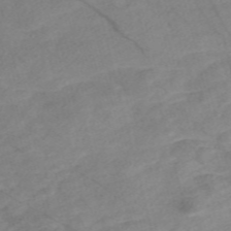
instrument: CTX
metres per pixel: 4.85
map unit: Nve
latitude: -57.0864
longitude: 53.8044
